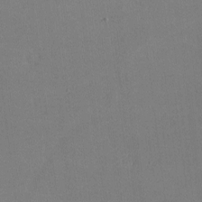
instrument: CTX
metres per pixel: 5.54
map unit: lHvf
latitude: -9.6344
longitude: -100.5924
